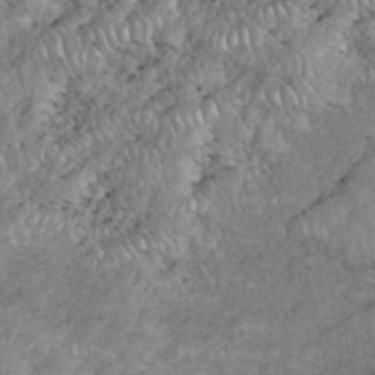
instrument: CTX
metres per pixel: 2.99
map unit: eHh
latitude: 38.2711
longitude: -57.3481
